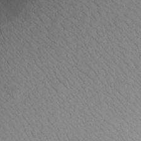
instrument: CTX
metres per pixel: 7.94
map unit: Aa
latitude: 18.2144
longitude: -144.4223
